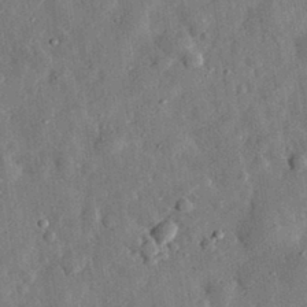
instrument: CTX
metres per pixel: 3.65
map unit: eHh
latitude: 31.7450
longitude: -76.4790
